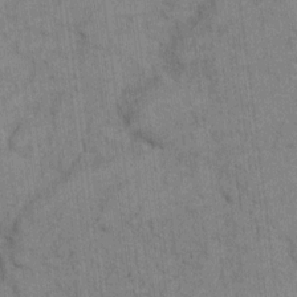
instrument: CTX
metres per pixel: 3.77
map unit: eHh
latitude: 9.4804
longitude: -66.0444
